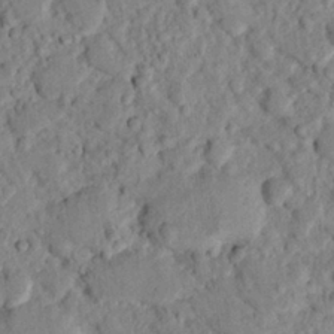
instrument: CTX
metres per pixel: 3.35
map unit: lHvf
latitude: 14.7247
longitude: 178.9163
